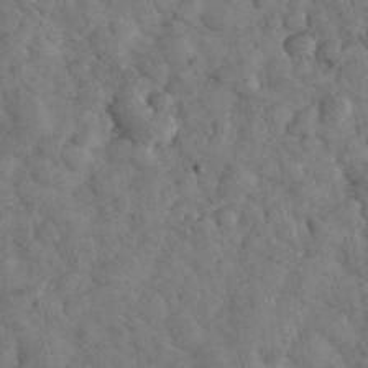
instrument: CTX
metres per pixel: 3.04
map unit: eHh
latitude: 34.2522
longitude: -68.3278
